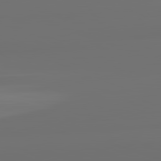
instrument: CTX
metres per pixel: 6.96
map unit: lApd
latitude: 82.4790
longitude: 163.1431
